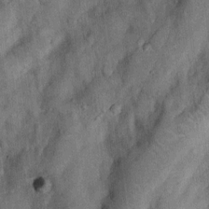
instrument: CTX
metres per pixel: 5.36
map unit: Nhu
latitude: 5.8016
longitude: -23.7261
